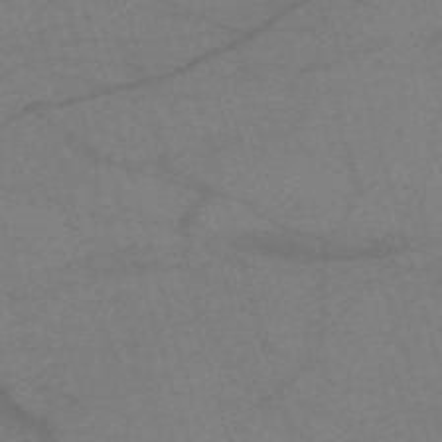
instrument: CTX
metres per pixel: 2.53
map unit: eHh
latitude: -61.6722
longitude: 54.2173
